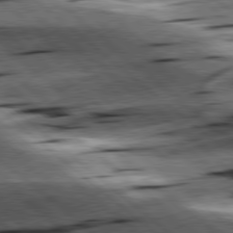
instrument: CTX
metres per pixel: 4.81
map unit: lApd
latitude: 78.6302
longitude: -52.4223
